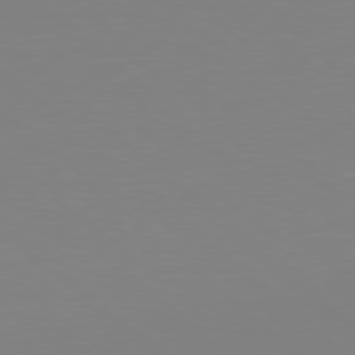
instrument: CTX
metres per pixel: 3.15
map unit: Hpe
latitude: 77.9717
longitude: -173.9150
